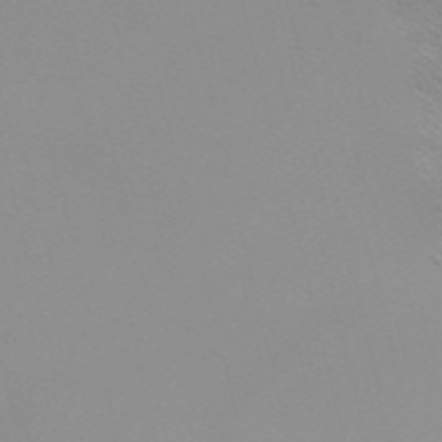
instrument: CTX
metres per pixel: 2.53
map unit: Nve
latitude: -57.1998
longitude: 59.8044
